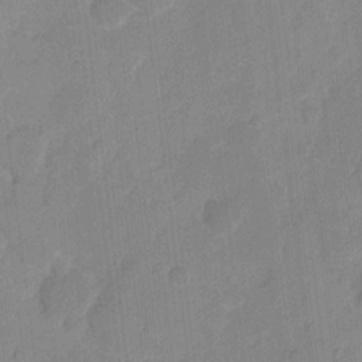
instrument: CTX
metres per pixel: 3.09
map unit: eHh
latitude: 9.7450
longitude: -65.7450
